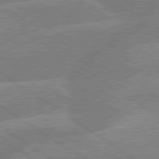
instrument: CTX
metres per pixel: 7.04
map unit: lApd
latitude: 79.7639
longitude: -132.1767
